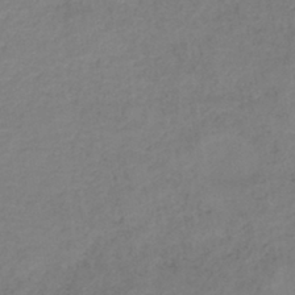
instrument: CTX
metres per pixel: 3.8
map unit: HNb
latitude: -44.0472
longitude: -44.2522
